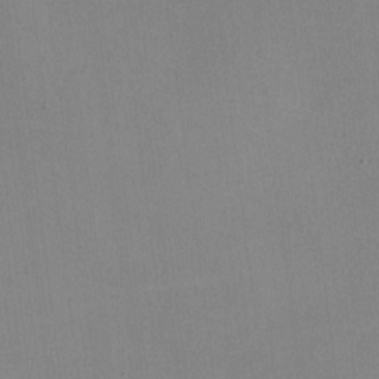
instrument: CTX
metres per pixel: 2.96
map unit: lHvf
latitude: -10.7652
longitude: -100.3656
